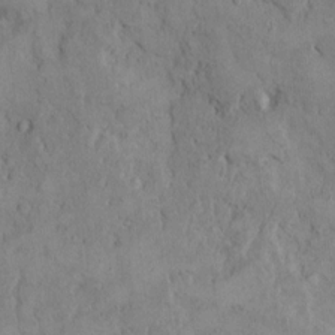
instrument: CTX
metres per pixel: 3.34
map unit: Hto
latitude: 8.4034
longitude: -60.4979
